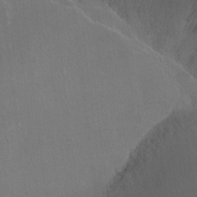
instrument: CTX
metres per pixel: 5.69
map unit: Ht
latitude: -8.5385
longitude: -38.5924
